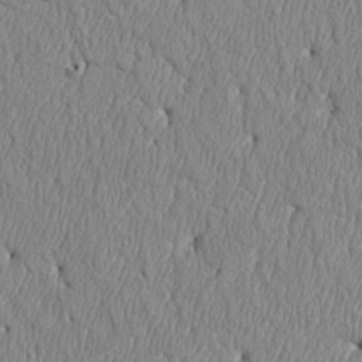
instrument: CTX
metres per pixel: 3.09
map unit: Htu
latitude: 3.8016
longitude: 150.3117
